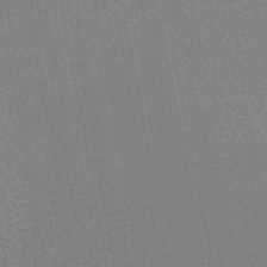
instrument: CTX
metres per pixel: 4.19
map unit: HNhu
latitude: -46.7841
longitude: 99.7100
